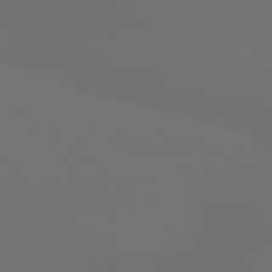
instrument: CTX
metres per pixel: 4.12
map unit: lApd
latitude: 79.8206
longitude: 177.3888
